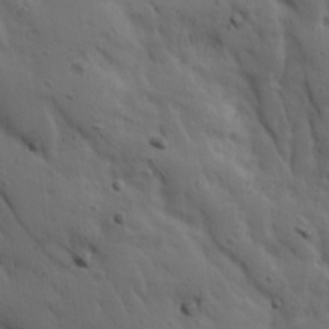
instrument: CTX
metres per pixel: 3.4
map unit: Ave
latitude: 23.0080
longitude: -135.7827
